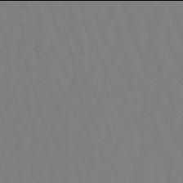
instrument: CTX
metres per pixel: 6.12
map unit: eHb
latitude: -50.0094
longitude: 76.5952
